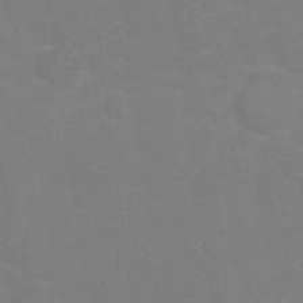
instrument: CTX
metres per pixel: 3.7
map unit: Ht
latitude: 1.1403
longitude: -32.7435
